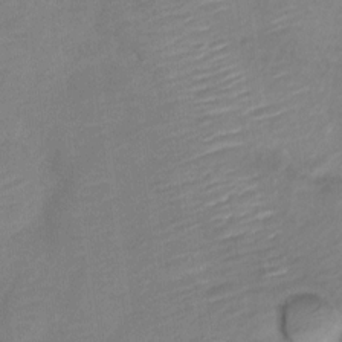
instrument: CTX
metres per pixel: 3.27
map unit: Nve
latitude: -18.1606
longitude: 108.8975
